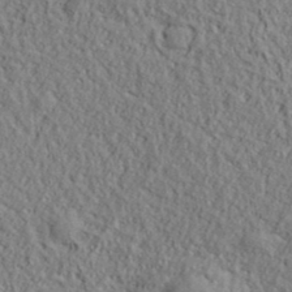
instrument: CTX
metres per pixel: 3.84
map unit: eHh
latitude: 37.8961
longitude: -81.7072
